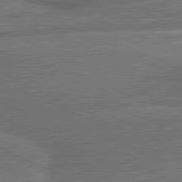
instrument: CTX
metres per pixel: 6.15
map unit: lApd
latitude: 81.1592
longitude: 140.5385
